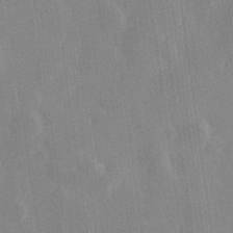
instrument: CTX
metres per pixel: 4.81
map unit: Hve
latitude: 28.2900
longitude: 147.4643
